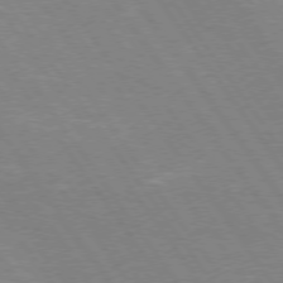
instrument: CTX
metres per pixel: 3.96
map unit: Hpe
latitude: 74.0633
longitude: -141.5749
